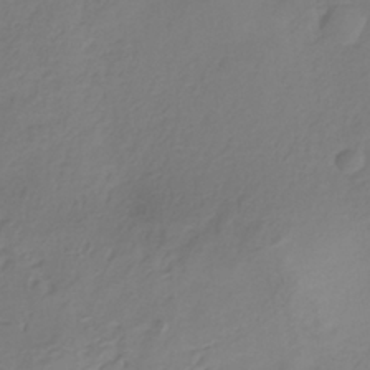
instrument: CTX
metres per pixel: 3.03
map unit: ANa
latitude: -37.8989
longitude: 98.0094
